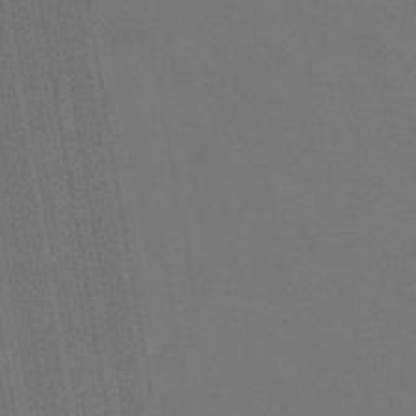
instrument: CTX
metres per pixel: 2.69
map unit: lHb
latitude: -47.6155
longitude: 74.5952
